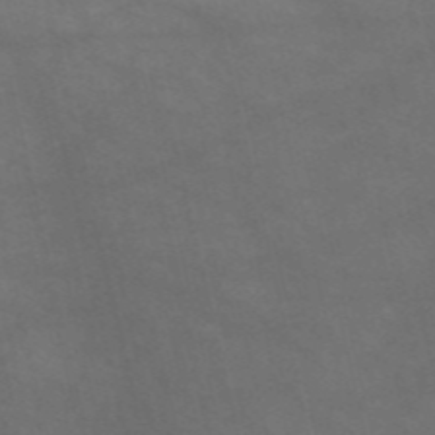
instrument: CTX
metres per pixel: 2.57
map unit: HNb
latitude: -56.0094
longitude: -45.5371
